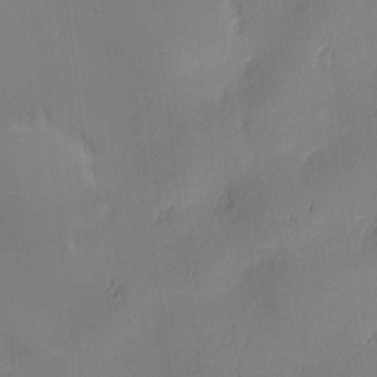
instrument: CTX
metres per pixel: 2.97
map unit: eHh
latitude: 3.4993
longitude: -75.6694
